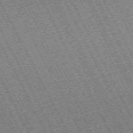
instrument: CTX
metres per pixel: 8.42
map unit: Hpe
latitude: -70.8786
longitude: 10.7652
